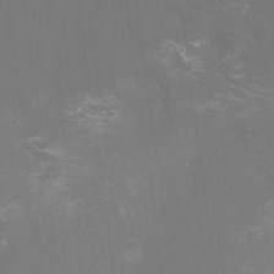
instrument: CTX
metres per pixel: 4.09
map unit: Ht
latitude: -15.3321
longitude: -42.0822
